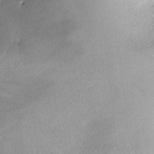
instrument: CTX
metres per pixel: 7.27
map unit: lHvf
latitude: -10.6896
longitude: -103.2915
